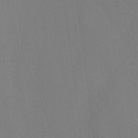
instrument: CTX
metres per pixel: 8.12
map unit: Ht
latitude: -15.3132
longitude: -42.2712
